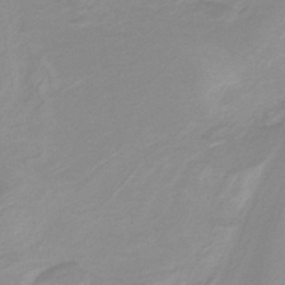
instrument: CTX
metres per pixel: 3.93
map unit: eAb
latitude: -40.0472
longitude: 52.3495
